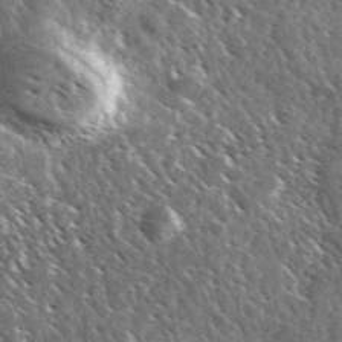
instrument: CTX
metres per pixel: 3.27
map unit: Ave
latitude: 36.9703
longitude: -110.3467
